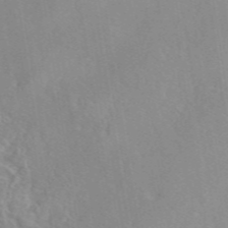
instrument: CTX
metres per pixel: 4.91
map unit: eAb
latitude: 46.0633
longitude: 111.3131
